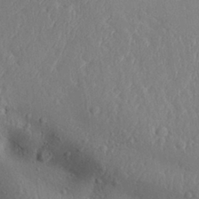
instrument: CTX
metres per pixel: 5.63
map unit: Aa
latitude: 31.9151
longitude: -143.8395
